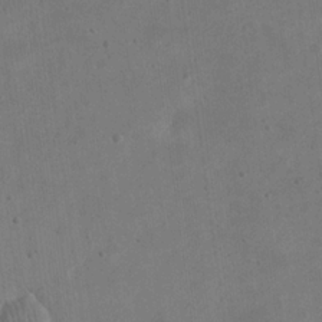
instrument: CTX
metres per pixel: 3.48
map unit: eHh
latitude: 21.3293
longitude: -69.8206
